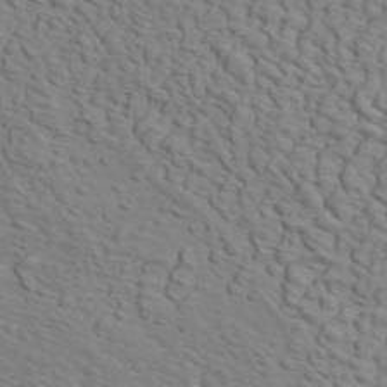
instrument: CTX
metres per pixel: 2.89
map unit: ANa
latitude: 45.7827
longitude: -84.0255
